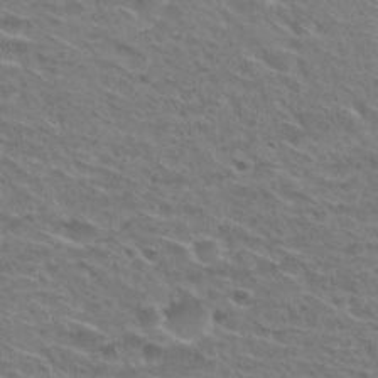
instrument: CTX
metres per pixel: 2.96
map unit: Nhu
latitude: 29.8961
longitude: -48.8002
